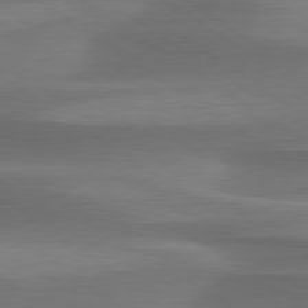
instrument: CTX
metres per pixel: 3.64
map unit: lApd
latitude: 79.7072
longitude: -86.8380
